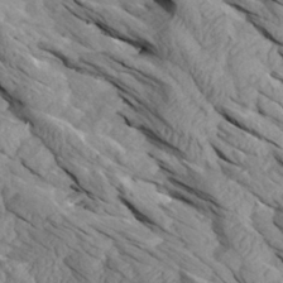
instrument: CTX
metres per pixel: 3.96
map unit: Aa
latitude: 27.0836
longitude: -133.4804
